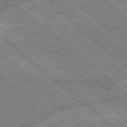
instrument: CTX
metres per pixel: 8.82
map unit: Hpe
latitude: 78.4223
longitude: -159.7261
